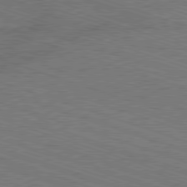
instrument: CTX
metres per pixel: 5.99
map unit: Ap
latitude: -81.5210
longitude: -72.4223
